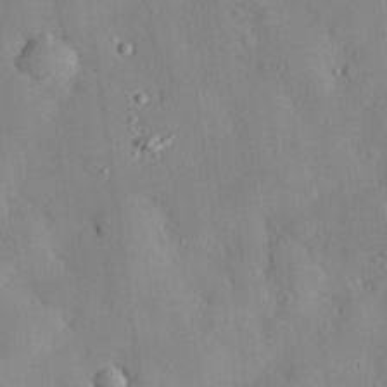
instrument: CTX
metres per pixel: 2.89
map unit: eHh
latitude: 28.6868
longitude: -78.0255
